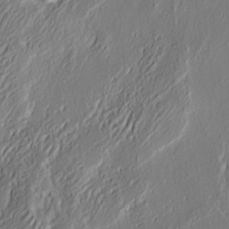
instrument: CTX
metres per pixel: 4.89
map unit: eHh
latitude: 3.7638
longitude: -77.8772
